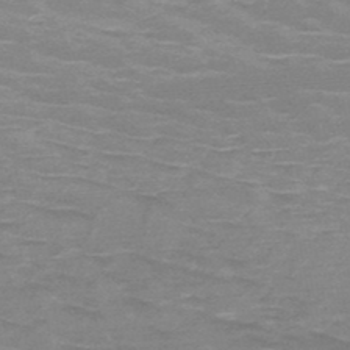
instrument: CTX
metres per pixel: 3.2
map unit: HNb
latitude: -48.5196
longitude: -49.0647
